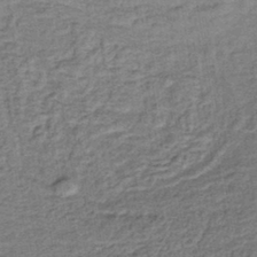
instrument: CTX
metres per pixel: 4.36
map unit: lHb
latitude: -40.8030
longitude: 62.9541
